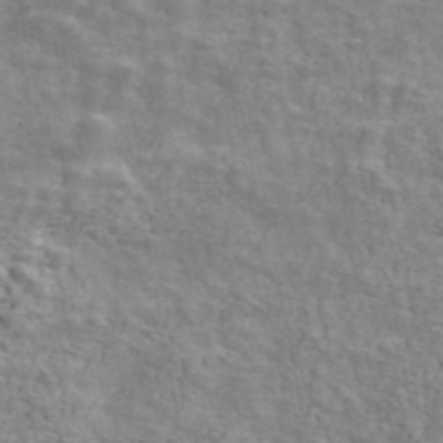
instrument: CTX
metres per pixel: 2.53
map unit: ANa
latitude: 48.1956
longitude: -81.8205
